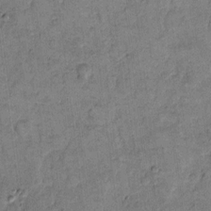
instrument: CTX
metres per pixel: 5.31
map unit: eHh
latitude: 12.2334
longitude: -65.0836
